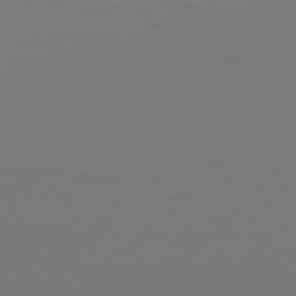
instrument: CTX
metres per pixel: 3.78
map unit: Hpe
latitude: 76.4979
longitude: -127.6505
